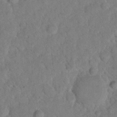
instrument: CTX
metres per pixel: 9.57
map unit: eHh
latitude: 19.0458
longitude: -62.8569
